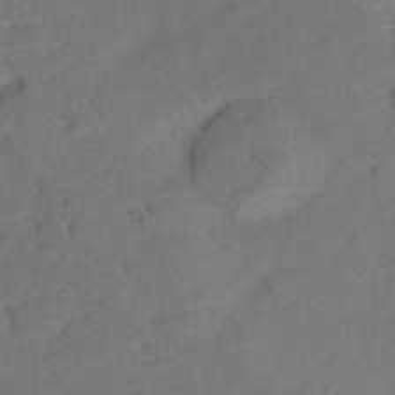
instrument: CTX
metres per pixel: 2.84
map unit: Aa
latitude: 9.7072
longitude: -140.5545
